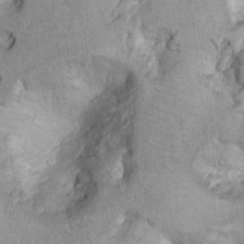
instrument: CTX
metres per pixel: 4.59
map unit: Ht
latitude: 9.1592
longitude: -31.7639
